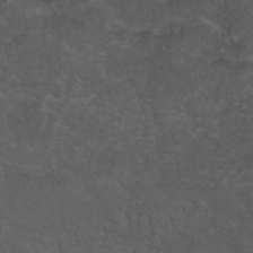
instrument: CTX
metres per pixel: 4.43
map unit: ANa
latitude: 41.1970
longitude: 53.9556
